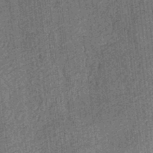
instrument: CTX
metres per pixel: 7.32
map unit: eHb
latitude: -35.2187
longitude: 79.3320
